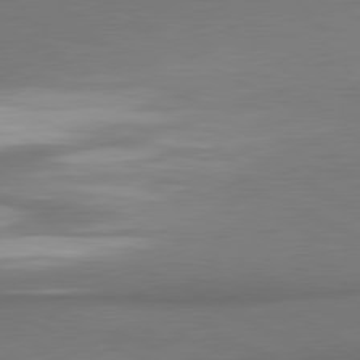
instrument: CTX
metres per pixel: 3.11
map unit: lApd
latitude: 80.9892
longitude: 176.3306
